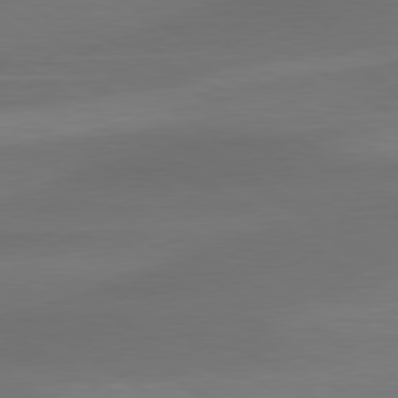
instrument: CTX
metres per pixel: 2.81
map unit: lApd
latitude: 79.6694
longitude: -87.3859
